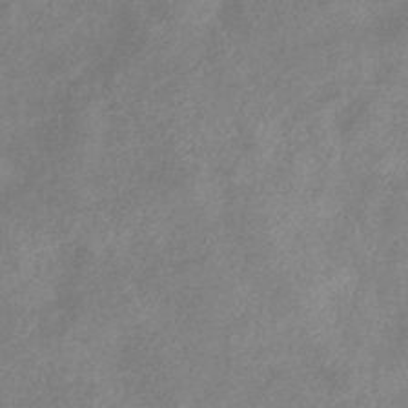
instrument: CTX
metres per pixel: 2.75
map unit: eHb
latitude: -37.4076
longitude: 76.9164
